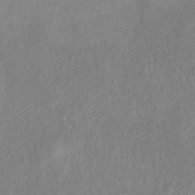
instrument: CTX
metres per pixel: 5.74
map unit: HNb
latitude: -33.0676
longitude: 55.6533
